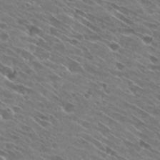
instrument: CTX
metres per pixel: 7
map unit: Hto
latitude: 28.9891
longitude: -43.6883
